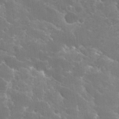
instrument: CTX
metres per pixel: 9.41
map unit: Hto
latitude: 30.1200
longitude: -43.8583
